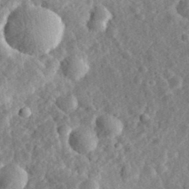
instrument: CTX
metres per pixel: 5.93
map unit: eHh
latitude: 34.5545
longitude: -78.7058
